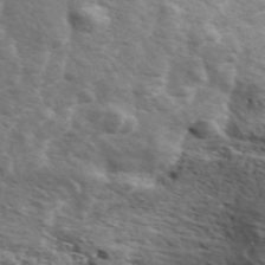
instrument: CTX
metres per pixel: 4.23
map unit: ANa
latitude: 48.9325
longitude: -76.4412
